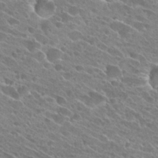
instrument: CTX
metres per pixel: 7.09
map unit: Hto
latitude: 25.8772
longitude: -41.9339
